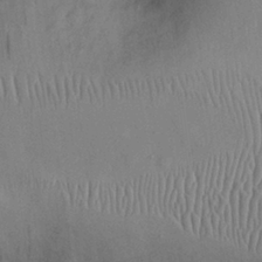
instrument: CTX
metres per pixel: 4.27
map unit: Nhu
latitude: 27.2348
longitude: -70.3467
